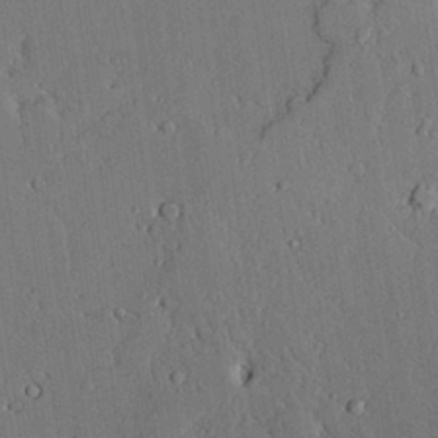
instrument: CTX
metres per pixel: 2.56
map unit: lAvf
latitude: 24.8569
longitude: -111.2348
